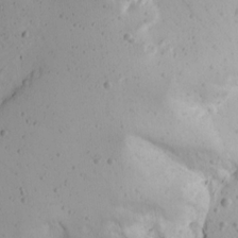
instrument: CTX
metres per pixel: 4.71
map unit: Aa
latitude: 14.1956
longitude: -140.4790
